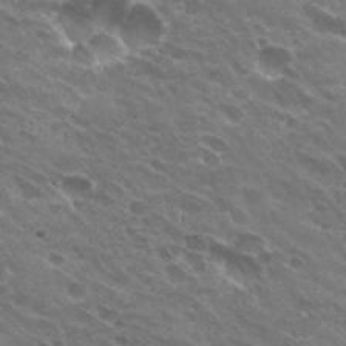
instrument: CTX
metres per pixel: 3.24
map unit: Hto
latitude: 31.3860
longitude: -43.6316
